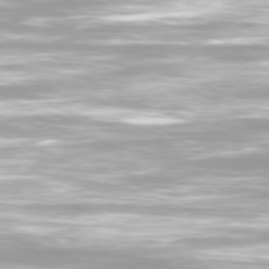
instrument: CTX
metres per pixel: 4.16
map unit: Ap
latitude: -79.5021
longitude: -66.5356
